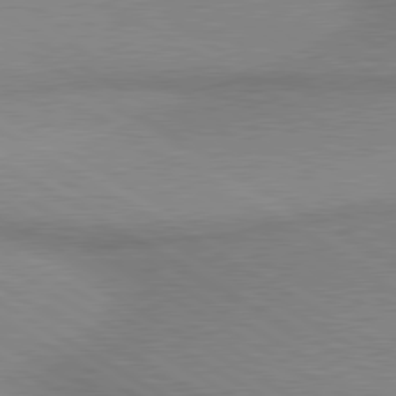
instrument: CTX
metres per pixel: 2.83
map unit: lApd
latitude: 80.1200
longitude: 166.3495
